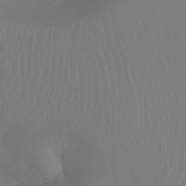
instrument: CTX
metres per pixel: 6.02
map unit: Ht
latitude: -8.0661
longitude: -31.8773
